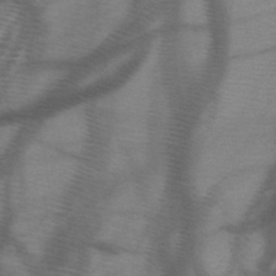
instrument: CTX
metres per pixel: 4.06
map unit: HNb
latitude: -47.4454
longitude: -40.9702
